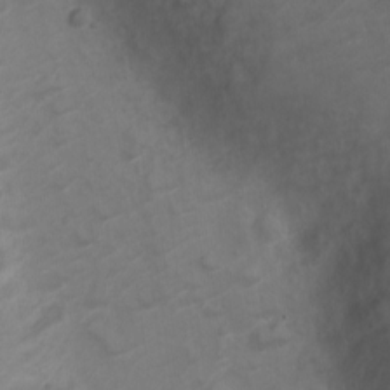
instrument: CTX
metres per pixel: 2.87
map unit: Nve
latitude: -20.3684
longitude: 106.0094
